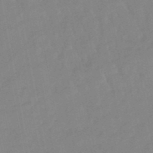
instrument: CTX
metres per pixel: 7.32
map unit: lHb
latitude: -48.4629
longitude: 75.6533
